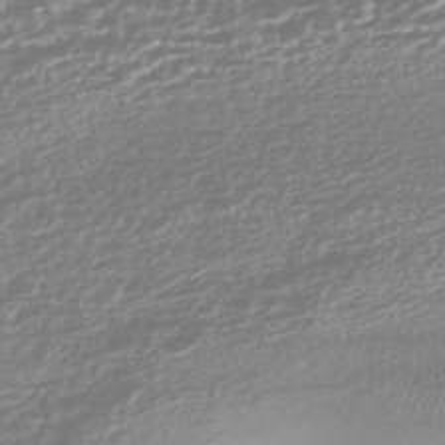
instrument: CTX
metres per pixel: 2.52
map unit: HNhu
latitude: -44.8408
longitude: 100.9730
